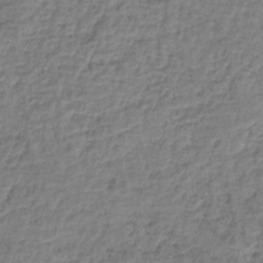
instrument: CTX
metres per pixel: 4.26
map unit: lHb
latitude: -35.3888
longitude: 63.1242
